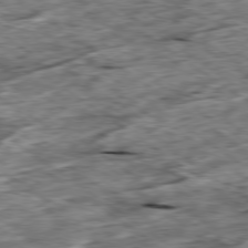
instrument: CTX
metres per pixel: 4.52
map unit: Ap
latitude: -79.6533
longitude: -86.0633
